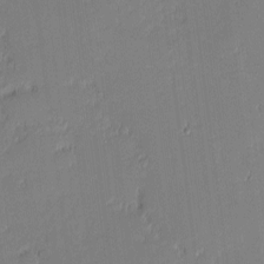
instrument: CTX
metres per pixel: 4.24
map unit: eHh
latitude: -2.5573
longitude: -83.7827
